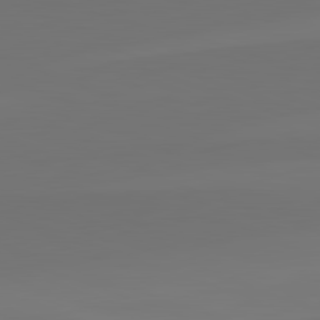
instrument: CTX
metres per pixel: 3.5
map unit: lApd
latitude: 82.3845
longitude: 144.8786
